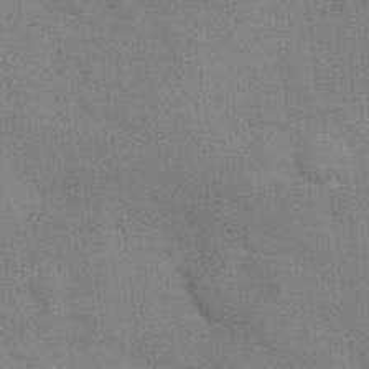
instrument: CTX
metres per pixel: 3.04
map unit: Hve
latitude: 18.1011
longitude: 151.3321
